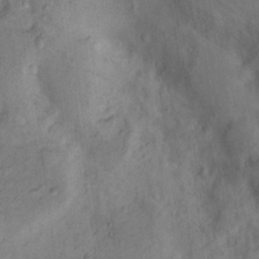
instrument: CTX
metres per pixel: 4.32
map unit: Nhu
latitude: 14.8758
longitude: -31.0459
